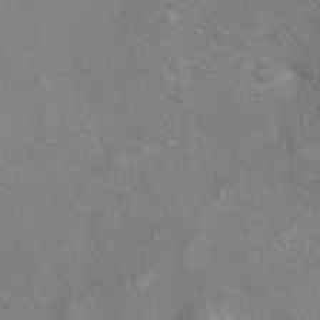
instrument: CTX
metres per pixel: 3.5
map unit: Ht
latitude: 14.8947
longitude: -41.4048
